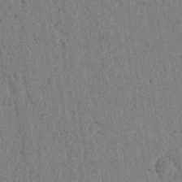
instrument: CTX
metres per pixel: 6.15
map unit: lAvf
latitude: 5.6505
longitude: 164.4440
